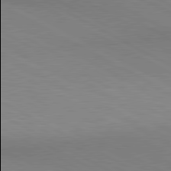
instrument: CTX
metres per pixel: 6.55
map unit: lApd
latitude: 80.8002
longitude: 150.0094
